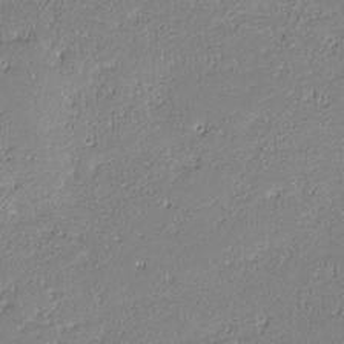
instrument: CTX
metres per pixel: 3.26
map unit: lHvf
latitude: -12.7274
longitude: -103.6127
